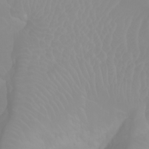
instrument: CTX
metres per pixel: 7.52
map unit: Ht
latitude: -1.9556
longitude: -61.4804
